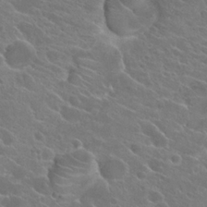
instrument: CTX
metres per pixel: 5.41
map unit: Hto
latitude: 24.3845
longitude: -39.4237
